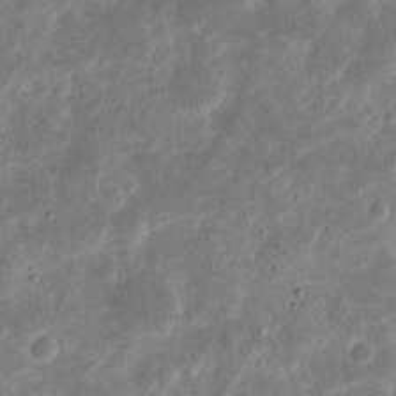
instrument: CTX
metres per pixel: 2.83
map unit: eHh
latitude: 8.1389
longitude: -71.6694
